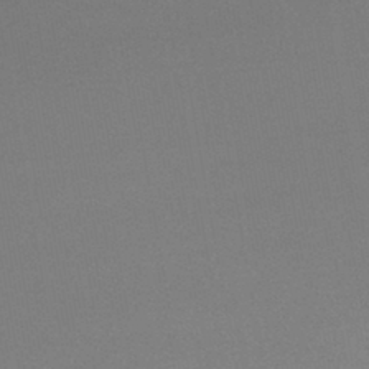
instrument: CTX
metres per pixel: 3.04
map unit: lHb
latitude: -42.9541
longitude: 73.6155
